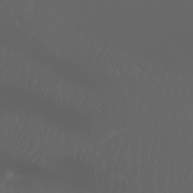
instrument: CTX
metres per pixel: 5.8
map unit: Htu
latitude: -6.3117
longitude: -70.0822
